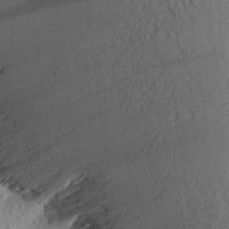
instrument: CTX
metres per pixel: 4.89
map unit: Aa
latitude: 27.2726
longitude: -143.8772
